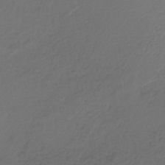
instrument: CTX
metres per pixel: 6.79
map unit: lHb
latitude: -35.9556
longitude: 61.3321
